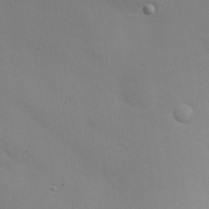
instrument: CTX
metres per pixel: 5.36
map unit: eHh
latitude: 25.3103
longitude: -71.1970
